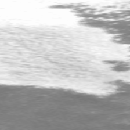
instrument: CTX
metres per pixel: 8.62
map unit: Hpe
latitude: 73.1026
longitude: -123.3671
